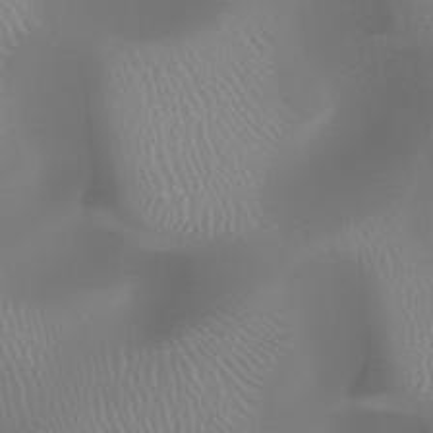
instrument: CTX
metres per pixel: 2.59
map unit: HNhu
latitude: -47.1620
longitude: 30.3495
